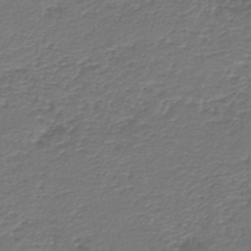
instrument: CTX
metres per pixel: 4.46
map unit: HNb
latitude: -43.4832
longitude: 50.2550
